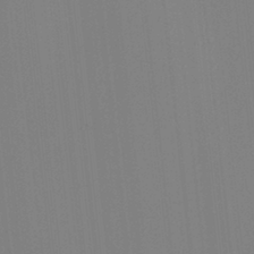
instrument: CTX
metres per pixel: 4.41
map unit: HNhu
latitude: 7.2159
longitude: 1.7856
